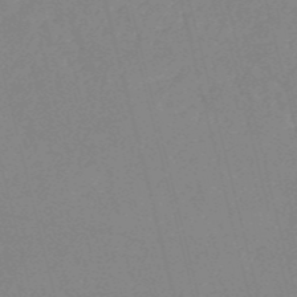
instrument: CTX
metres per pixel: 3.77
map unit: HNb
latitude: -53.1053
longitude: -37.0270
